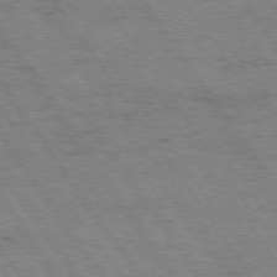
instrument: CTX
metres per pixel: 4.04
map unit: Hpe
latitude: 74.3656
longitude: -151.6882
